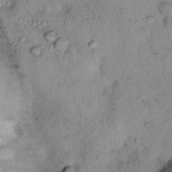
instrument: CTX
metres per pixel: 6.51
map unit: Ht
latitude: 13.7450
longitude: -40.5923
